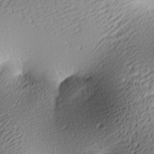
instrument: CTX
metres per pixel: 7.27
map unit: lAa
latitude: -9.7666
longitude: -126.3278
